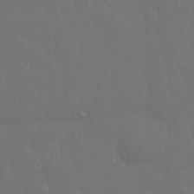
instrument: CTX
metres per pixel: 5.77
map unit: eHh
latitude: 33.4426
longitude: -60.5923
